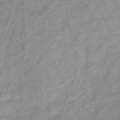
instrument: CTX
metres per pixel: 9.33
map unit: lHb
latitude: -36.8597
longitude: 72.8408
